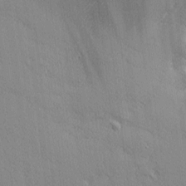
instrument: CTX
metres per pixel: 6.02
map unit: Nhu
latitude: 2.3845
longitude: -75.0647
